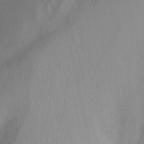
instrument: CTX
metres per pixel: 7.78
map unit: Nhu
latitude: -8.7463
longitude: -47.1592
